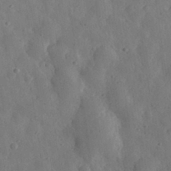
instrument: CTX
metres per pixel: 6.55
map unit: eHh
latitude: 31.9151
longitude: -78.4790
